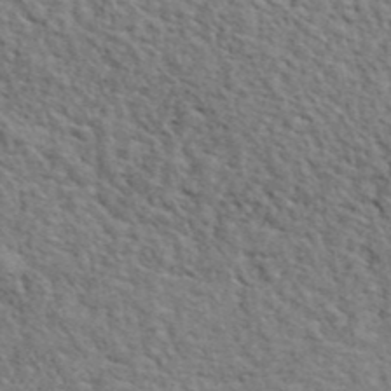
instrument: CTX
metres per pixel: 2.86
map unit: lHvf
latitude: 41.8583
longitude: -87.7638
